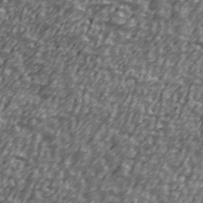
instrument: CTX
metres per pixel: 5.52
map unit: Ave
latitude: 40.6490
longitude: -112.8002
